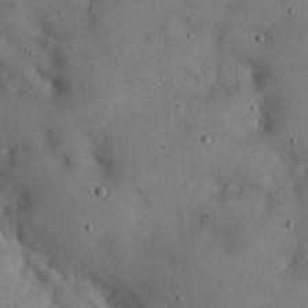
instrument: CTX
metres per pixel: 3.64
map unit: eHh
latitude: 20.5735
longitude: -61.2348
